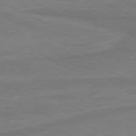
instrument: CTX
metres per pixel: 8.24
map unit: lApd
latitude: 81.6127
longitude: 170.2362
